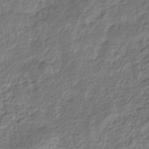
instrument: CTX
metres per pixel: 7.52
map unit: eHb
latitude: -30.0472
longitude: 68.5384
